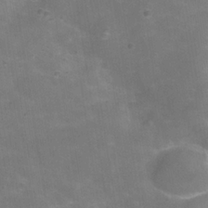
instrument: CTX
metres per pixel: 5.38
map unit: Hve
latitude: -30.9164
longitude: 95.2187
